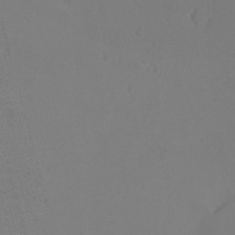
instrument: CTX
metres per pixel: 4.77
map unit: eHh
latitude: -2.9919
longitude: -74.1956
